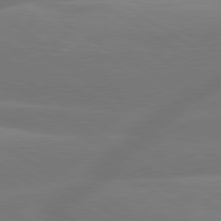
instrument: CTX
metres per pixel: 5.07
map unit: lApd
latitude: 79.8395
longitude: -149.9339
